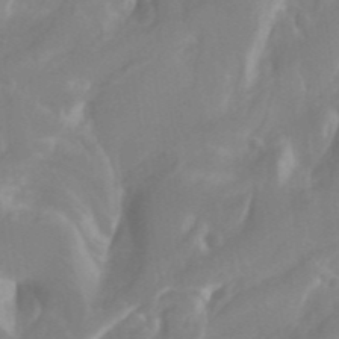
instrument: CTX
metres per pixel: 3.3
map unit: Htu
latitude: -12.0661
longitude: -73.5749
